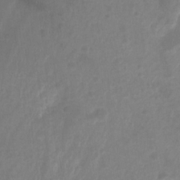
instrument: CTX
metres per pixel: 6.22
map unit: Ht
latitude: -14.0094
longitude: -57.6315
